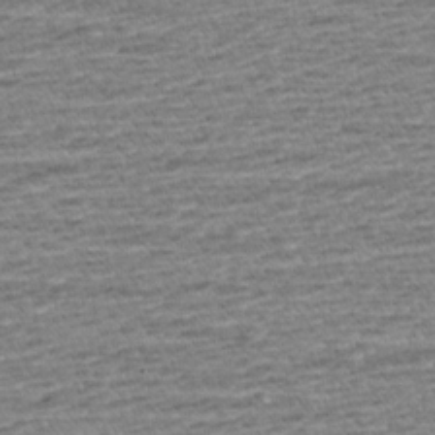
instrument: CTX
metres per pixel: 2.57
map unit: Aa
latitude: 6.5735
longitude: -136.5924
